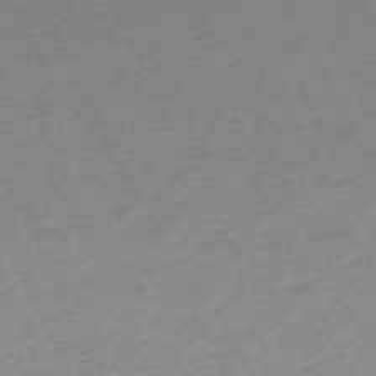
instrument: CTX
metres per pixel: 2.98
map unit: Hpe
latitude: -70.2362
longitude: 15.3132
